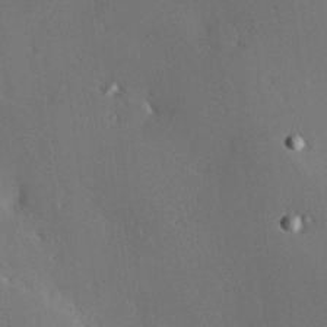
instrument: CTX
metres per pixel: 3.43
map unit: Hve
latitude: 25.6693
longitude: -92.0444
